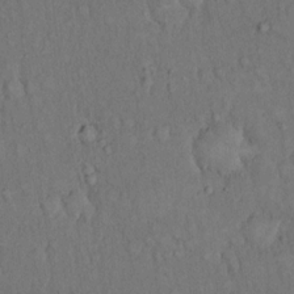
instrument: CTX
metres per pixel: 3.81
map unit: Hto
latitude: 14.6302
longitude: -61.7071
